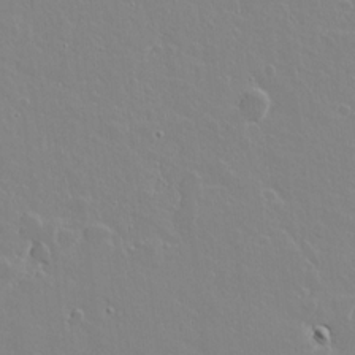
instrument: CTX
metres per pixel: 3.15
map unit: lAvf
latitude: 16.0255
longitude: -128.5168
